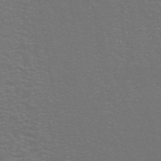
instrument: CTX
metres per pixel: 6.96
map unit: ANa
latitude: 44.7246
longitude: 26.1038
